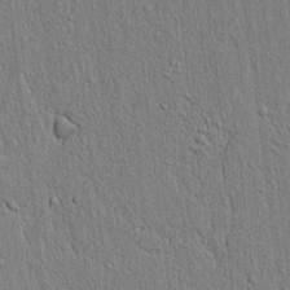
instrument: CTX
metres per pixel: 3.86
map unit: lAvf
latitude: 7.1592
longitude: 167.0486
